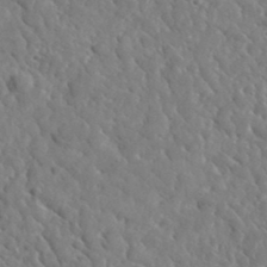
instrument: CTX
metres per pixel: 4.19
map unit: lHvf
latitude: 35.9150
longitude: -86.8002
